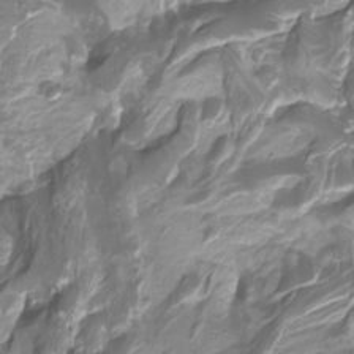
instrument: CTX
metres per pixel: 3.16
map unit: Htu
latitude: -10.8975
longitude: -74.7813
